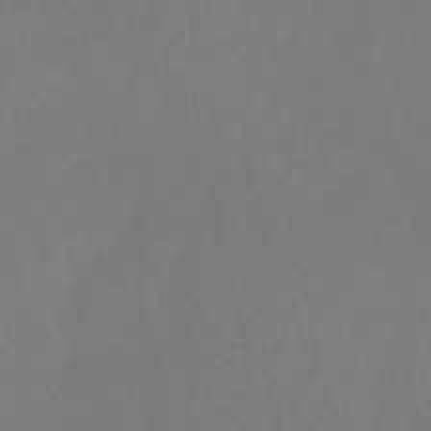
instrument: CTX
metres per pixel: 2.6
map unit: HNhu
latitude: -29.5588
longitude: 66.4251
